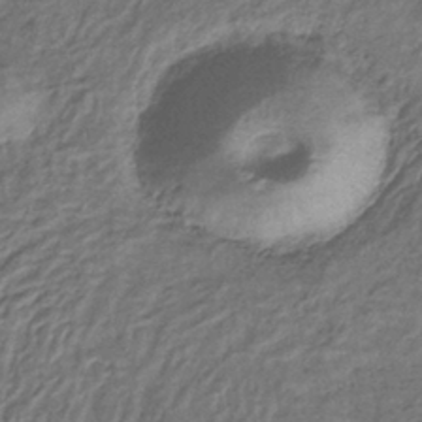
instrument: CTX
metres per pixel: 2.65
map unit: eHb
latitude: -38.1606
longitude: 76.2550
